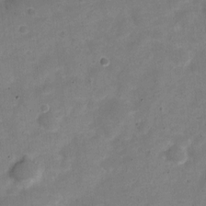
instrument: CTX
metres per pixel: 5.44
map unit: Nve
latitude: -22.5007
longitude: 104.8975
